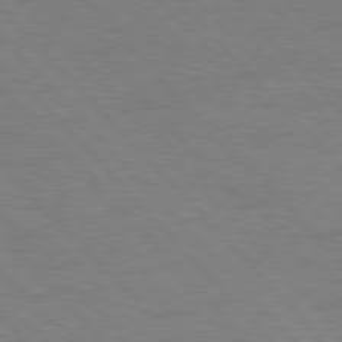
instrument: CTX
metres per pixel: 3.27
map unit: Hpe
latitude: 76.9513
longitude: -154.1200
